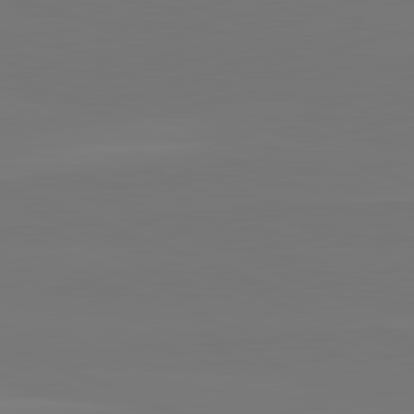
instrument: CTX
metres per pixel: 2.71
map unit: lApd
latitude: 82.2522
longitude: 146.7652
